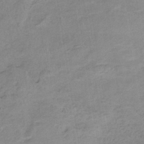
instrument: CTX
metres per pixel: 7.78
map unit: HNb
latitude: -33.8989
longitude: 59.3887
